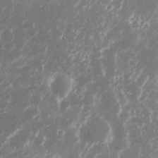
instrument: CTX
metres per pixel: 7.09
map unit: Nhu
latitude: 27.3104
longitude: -60.2522
